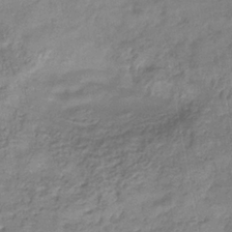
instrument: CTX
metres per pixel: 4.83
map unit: eHb
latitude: -33.0865
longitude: 76.1228
